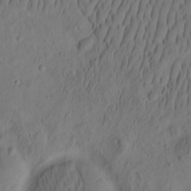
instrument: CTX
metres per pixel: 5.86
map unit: eHh
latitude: -2.3684
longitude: 16.6330
